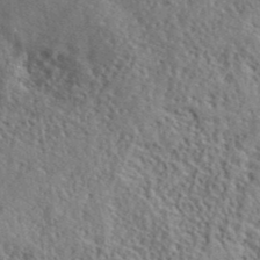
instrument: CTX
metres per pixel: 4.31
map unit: lHvf
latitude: 41.0458
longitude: -88.8002
